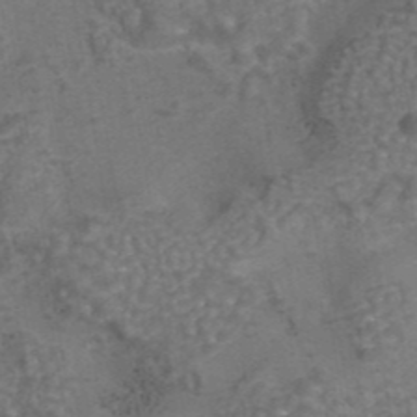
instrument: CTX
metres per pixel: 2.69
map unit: eAb
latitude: 43.4804
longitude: 106.2740
